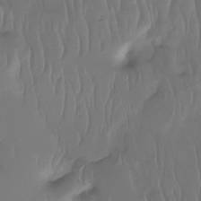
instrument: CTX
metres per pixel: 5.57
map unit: Htu
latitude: -15.6533
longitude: -46.4790
